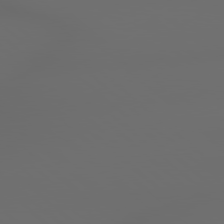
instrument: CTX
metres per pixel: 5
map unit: lApd
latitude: 79.0837
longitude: -167.3670
